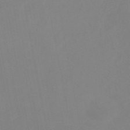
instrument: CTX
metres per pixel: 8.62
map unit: eHb
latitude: -37.5399
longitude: 74.8408
